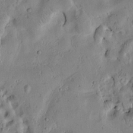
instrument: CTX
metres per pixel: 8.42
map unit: Htu
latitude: 2.8569
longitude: 178.5196
